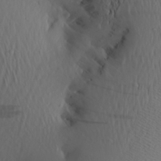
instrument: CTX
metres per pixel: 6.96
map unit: Aa
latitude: 21.9339
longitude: -146.7058
